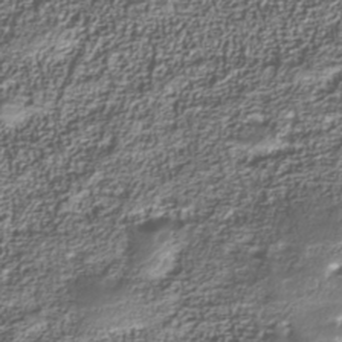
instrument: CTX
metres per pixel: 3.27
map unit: Nhu
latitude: -39.8800
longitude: -85.6505
